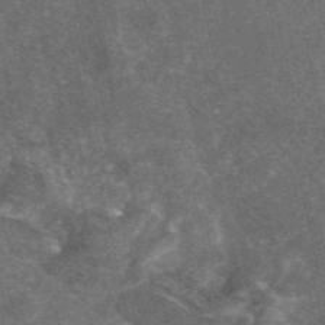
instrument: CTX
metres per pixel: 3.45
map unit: eAb
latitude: 47.0459
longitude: 119.4832
